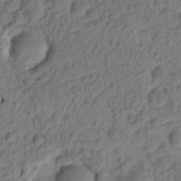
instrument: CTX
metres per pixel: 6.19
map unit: eHh
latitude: -1.5399
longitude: 15.2376
